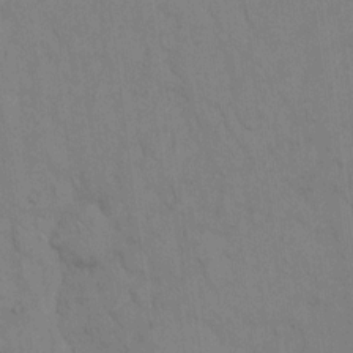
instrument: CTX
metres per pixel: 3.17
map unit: Hto
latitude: 13.3860
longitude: -61.2726
